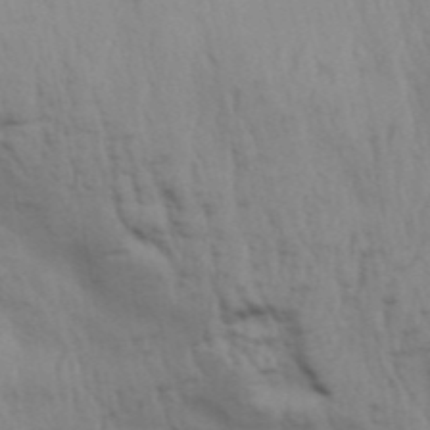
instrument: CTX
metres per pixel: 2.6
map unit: Aa
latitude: 32.4790
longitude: -135.9528
